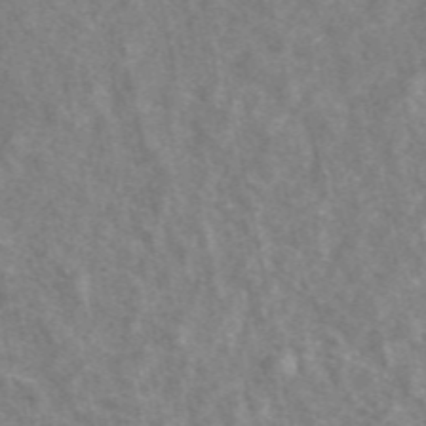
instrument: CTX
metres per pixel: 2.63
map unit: ANa
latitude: 46.0255
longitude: 29.1431
